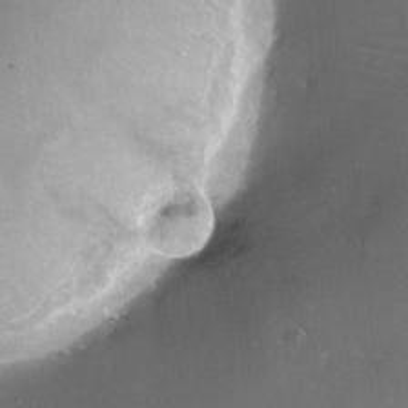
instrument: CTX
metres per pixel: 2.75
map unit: eHh
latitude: -11.6533
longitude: -61.8016
